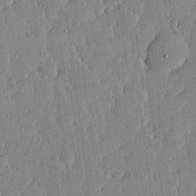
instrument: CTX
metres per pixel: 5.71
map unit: lHvf
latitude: 17.8017
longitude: -115.9339
